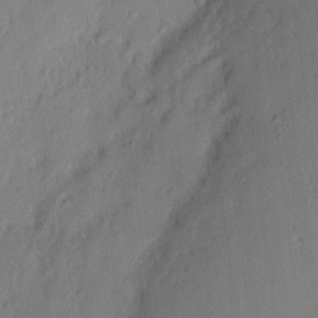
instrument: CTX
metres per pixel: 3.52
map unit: eHh
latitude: 3.3292
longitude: -76.9513
